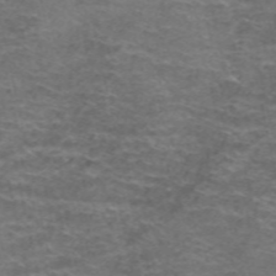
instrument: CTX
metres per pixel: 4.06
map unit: Hto
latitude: 38.5168
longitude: -41.4615
